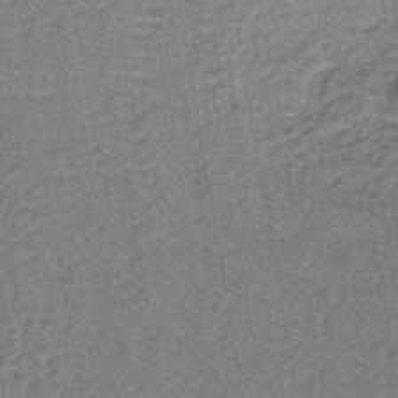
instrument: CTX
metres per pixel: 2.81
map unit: lHb
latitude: -40.7463
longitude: 58.8030
